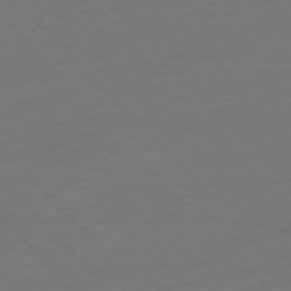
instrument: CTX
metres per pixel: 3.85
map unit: Ap
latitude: -76.7841
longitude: -93.0836
